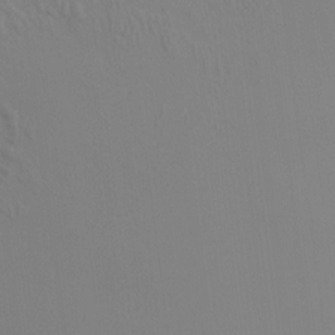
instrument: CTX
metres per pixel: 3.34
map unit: HNhu
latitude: 7.3860
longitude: 12.4440
